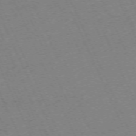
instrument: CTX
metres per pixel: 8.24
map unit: Hpe
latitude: -71.1431
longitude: 12.5196
